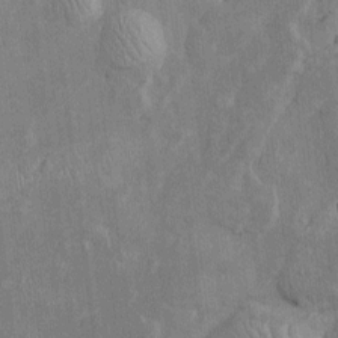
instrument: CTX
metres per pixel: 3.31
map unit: Htu
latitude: -5.5399
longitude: 156.9542
